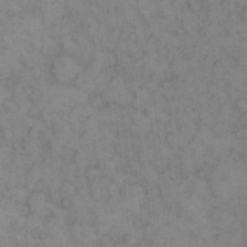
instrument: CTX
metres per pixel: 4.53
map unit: eHh
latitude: 13.6505
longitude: -63.7828
